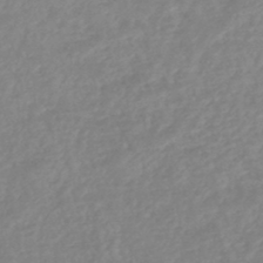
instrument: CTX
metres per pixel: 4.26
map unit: eHb
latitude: -45.4265
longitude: 84.1605
